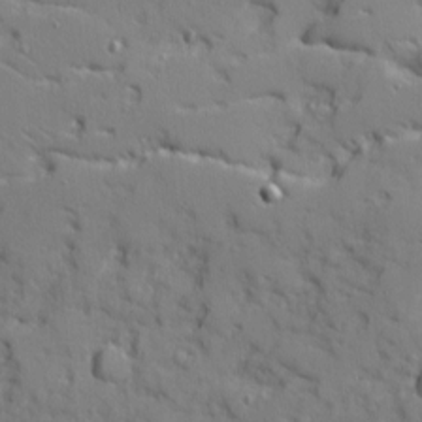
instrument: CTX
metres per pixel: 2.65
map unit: Ave
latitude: 10.3845
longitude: -101.7639
